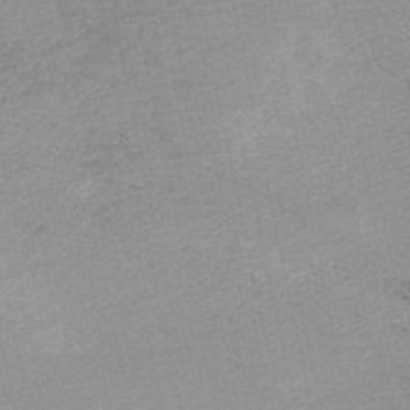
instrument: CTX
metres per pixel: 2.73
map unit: HNb
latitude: -53.8044
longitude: -37.3482
